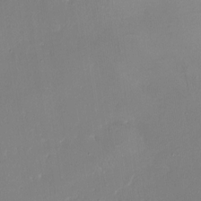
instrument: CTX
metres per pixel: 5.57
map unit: Nhe
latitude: -27.1242
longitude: -110.3467
